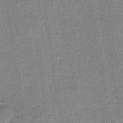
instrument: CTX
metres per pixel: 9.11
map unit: HNb
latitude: -36.9163
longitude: 51.7666
